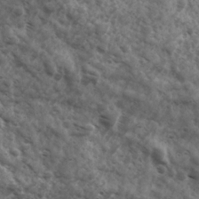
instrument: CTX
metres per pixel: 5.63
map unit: Ave
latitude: 17.6505
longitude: -132.0255
